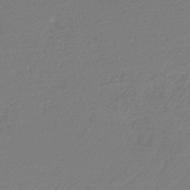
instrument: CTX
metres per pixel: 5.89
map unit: HNb
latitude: -37.3320
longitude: 56.6896
